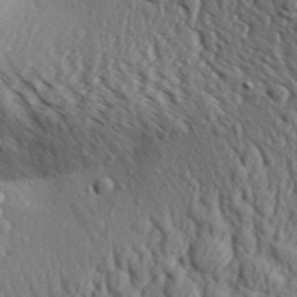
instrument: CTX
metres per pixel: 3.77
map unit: Aa
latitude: 30.3279
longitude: -138.8758
